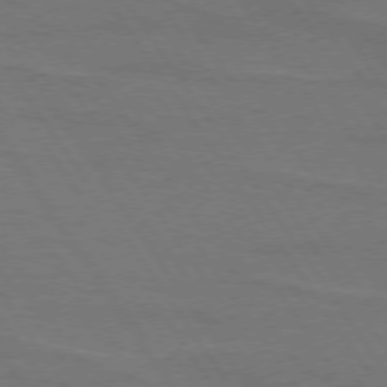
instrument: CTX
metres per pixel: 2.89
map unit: lApd
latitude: 74.3656
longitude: -56.5545
